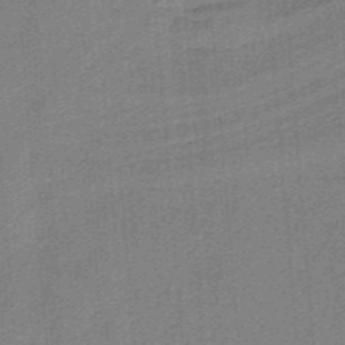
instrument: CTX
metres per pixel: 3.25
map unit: HNb
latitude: -38.0472
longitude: 54.1606
